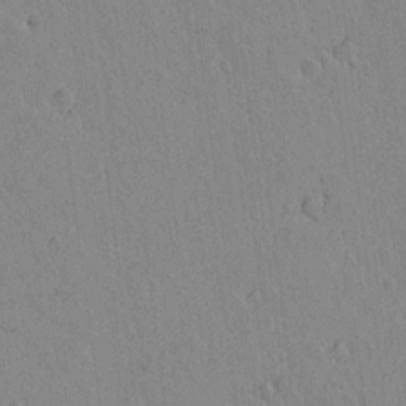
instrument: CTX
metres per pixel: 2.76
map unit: lAvf
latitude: 15.1026
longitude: -125.6505
